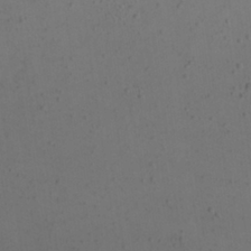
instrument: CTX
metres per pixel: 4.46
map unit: Nhu
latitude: 22.1011
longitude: -72.8191
